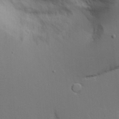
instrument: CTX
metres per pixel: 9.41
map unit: Aa
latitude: 19.1592
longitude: -125.8205
